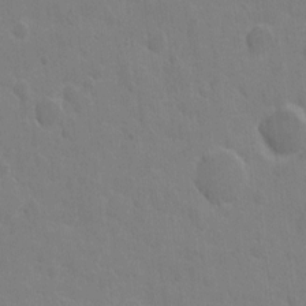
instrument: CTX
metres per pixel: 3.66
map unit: eHh
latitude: 5.7639
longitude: -66.0444
